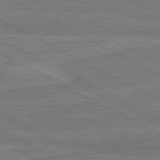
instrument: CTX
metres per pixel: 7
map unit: lApd
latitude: 80.9703
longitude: 168.4818
